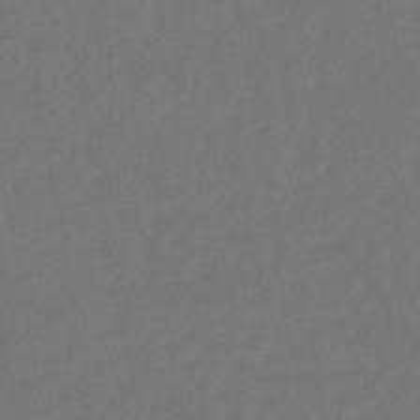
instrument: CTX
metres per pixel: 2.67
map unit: HNhu
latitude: -44.9353
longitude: 99.5210
